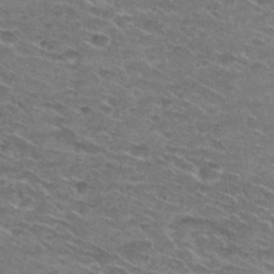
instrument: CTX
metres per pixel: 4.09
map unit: Hto
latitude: 29.8205
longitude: -46.3657
